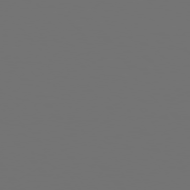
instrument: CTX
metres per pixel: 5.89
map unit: Hpe
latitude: 76.0633
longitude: -141.3859
